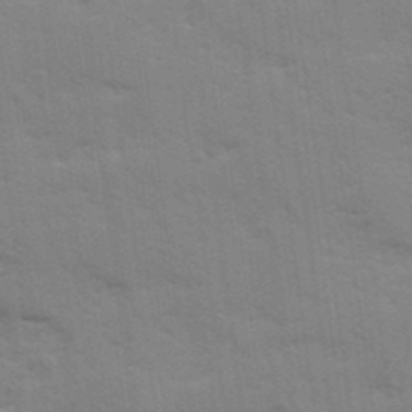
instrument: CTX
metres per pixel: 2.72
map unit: Ave
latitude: 11.5371
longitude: -102.1578
